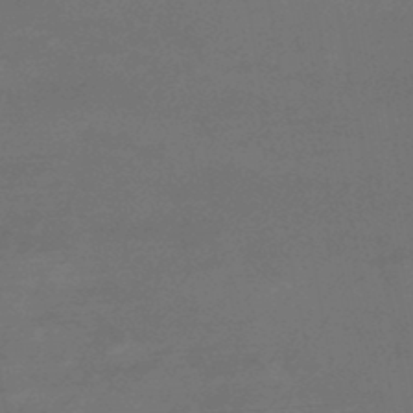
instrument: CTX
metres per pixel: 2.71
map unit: HNhu
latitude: -46.6707
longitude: 90.1228
